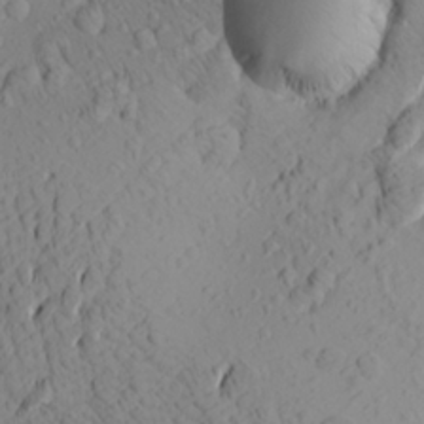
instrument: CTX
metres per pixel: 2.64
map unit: Aa
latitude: 23.1592
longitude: -144.2900
